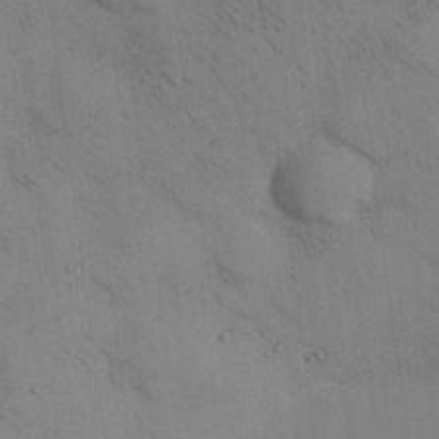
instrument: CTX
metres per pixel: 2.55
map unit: Nhu
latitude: 28.9891
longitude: -71.6694
